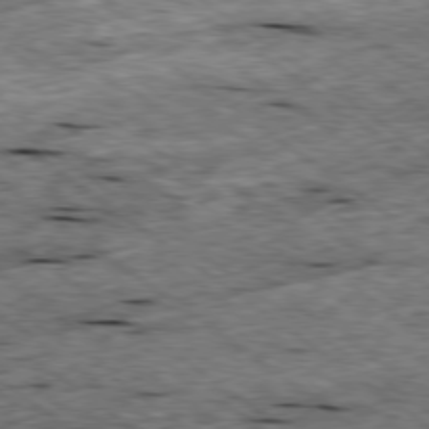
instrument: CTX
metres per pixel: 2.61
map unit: Ap
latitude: -79.4832
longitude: -88.3279
